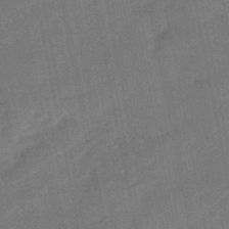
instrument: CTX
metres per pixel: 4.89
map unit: eHb
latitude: -47.7099
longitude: 86.6330
